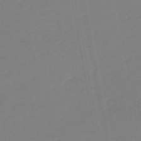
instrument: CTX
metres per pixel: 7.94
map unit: eHb
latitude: -49.2376
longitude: 84.4062
